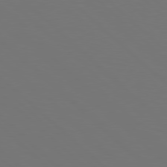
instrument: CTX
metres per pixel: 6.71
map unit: Hpe
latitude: 77.9150
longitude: -170.3845
